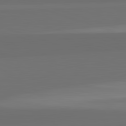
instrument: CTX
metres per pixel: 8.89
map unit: lApd
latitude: 82.7624
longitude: 166.6141
